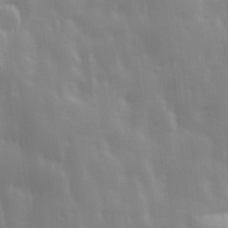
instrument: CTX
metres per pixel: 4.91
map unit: Ave
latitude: 13.4616
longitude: -103.9906
